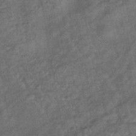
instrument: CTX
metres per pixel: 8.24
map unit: eHb
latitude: -43.2942
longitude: 82.5007
